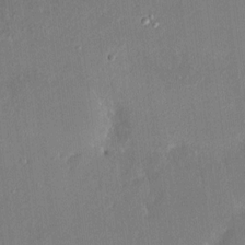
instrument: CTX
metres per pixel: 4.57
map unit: HNhu
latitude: 7.4426
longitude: 3.7099
